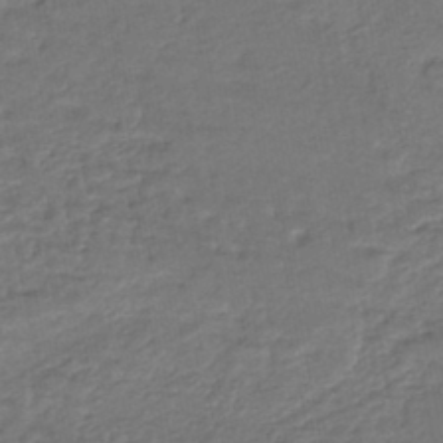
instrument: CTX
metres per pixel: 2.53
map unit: HNhu
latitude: -45.6155
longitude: 95.9745
